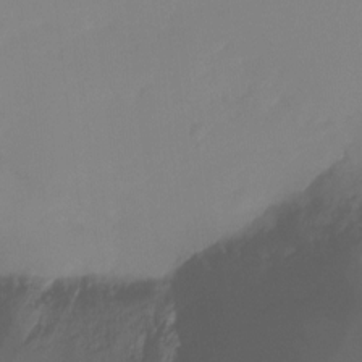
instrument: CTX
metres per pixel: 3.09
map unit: Htu
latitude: -13.8800
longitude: -49.5182
